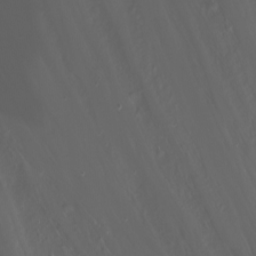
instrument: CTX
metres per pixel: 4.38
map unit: Nhu
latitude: -12.1228
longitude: -62.2145
